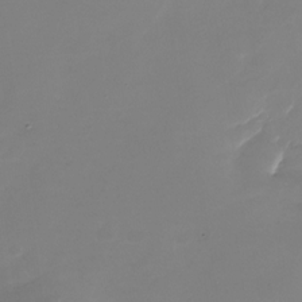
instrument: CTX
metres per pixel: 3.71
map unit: Nhu
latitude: -28.5574
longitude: -67.8961
